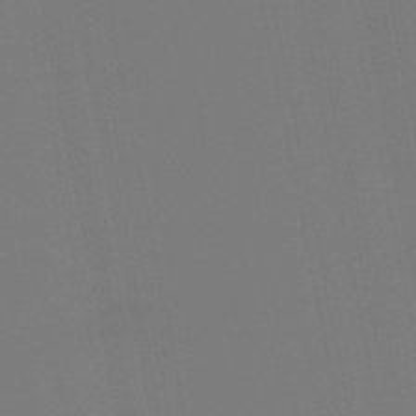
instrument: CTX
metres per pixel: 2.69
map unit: lHb
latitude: -49.5399
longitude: 75.0109
